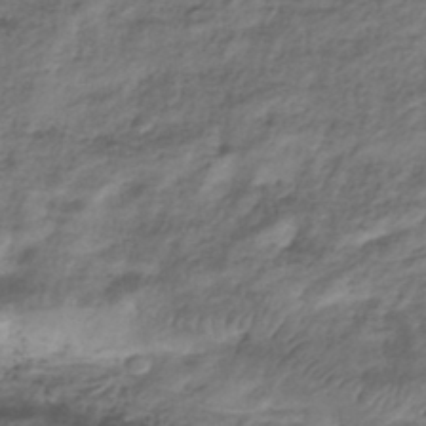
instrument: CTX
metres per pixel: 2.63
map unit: eHh
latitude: -42.3684
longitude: 117.6910
